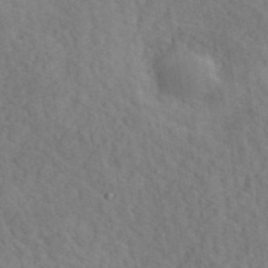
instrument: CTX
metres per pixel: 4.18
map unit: ANa
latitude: 41.5182
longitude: 52.3117
